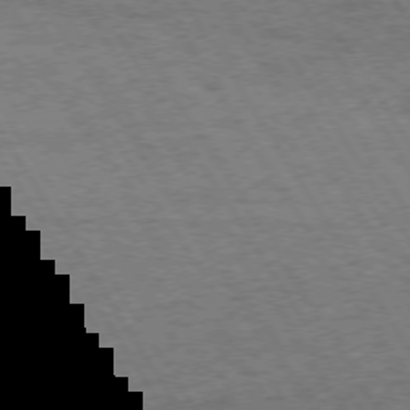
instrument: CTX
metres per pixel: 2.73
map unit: Hpe
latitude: 72.8569
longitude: -128.2711
